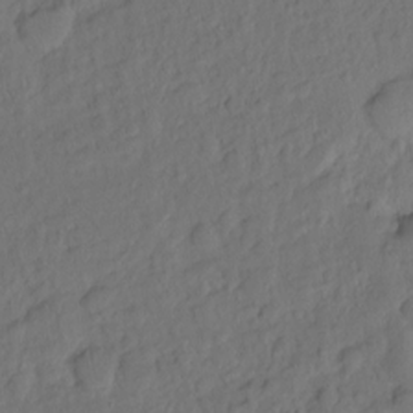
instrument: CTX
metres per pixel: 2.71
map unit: Hto
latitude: -7.6910
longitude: -46.7247
